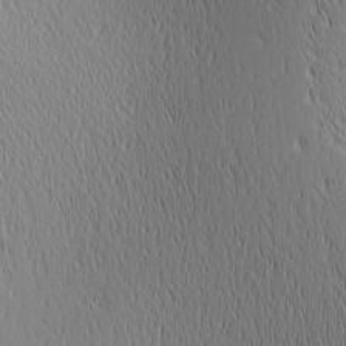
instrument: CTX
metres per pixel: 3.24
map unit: lAa
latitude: 1.7449
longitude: -115.7449
